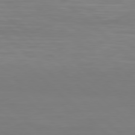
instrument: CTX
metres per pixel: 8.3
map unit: Hpe
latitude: 78.0633
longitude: -170.4034
